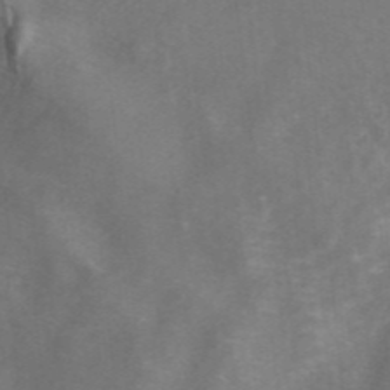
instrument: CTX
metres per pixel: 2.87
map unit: ANa
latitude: 44.3278
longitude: 22.5952
